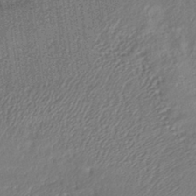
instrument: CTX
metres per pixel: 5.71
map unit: lHb
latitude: -41.0486
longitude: 69.8044
